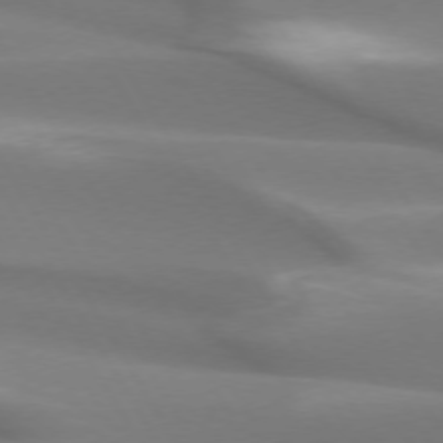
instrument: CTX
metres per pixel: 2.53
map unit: lApd
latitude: 73.6694
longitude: -50.0444
